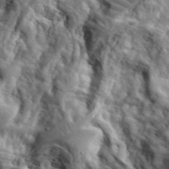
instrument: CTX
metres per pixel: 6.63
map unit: eHh
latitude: 36.7813
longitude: -80.7624
